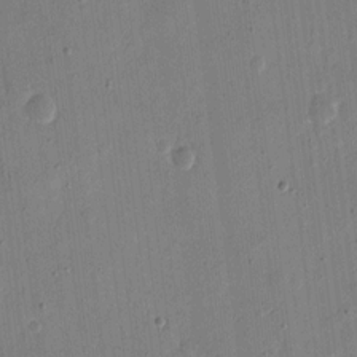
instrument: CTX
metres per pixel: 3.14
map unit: eHh
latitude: 11.1403
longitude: -68.9892
